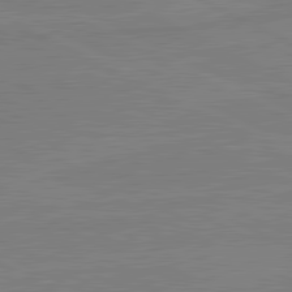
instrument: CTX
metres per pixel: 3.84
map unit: lApd
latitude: 81.5371
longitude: -176.5545
